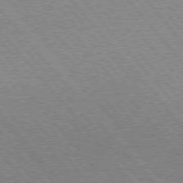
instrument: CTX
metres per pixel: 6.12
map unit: lApd
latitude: 76.4223
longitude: -85.6127
